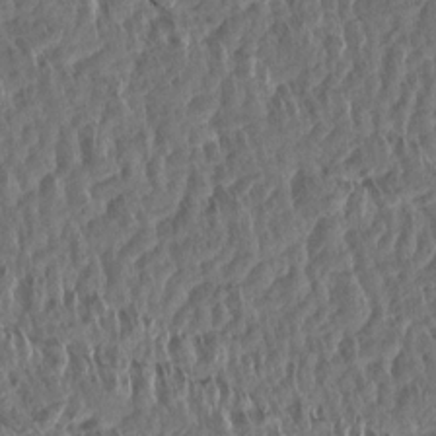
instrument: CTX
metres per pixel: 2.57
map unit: Aa
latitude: 13.8206
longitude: -140.7246
